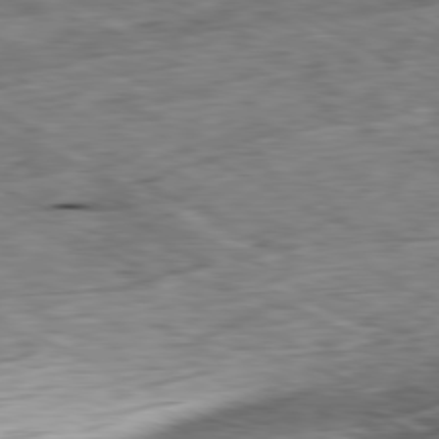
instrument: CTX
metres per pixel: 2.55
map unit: Ap
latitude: -80.7841
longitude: -72.5546
